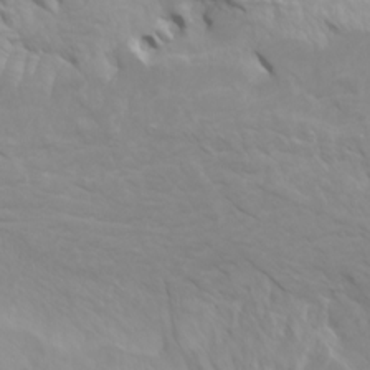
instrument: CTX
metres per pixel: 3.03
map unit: Htu
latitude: -4.1416
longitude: -74.1200
